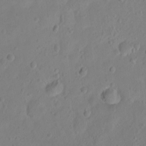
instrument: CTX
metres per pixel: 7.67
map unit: Ht
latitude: -8.6896
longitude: -36.4979
